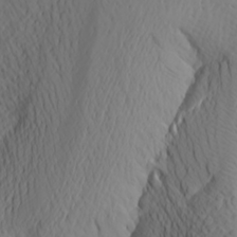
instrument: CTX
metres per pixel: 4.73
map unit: Aa
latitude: 25.0269
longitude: -146.2901
